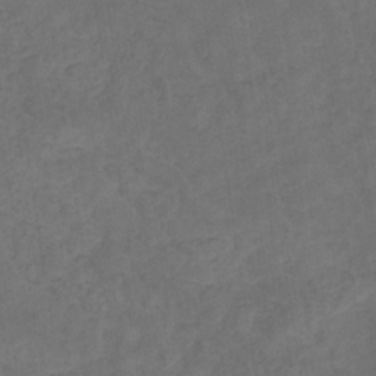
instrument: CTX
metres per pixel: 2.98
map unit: eHb
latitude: -32.6330
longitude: 72.3873
